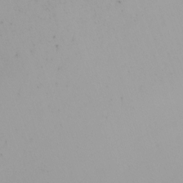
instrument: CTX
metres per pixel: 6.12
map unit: Nhu
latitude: -7.1998
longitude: -93.3670
